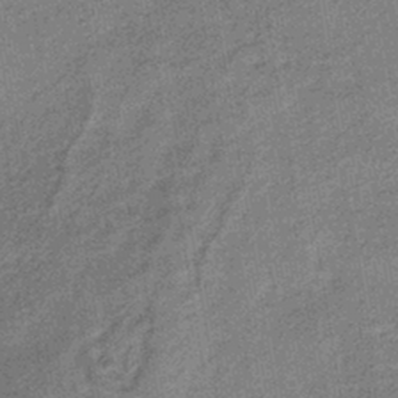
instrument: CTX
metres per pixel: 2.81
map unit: HNhu
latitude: -41.5777
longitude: 91.0487
